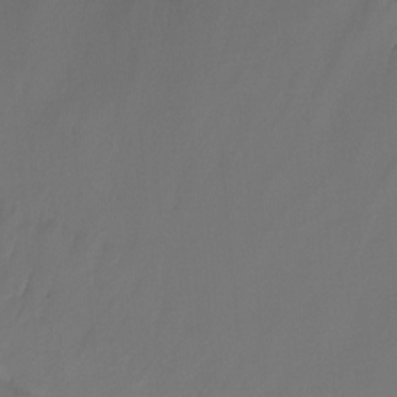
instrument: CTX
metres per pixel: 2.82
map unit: Nhu
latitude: -14.1606
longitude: -58.6302
